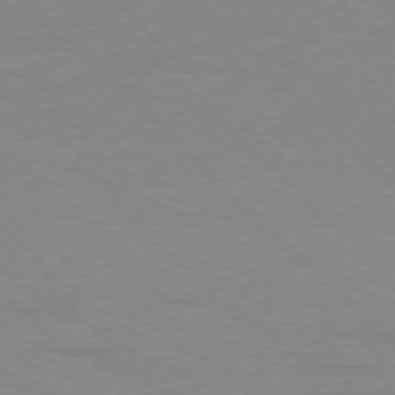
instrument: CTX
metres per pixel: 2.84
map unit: Ap
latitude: -77.8989
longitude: -87.3670
